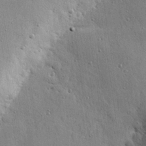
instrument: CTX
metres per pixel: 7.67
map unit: eHh
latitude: 23.8772
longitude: -89.3104
